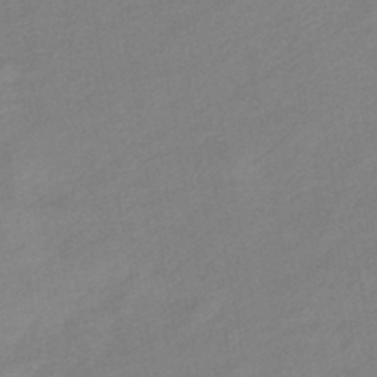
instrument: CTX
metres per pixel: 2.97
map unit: eHb
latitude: -41.3887
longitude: 82.7841
